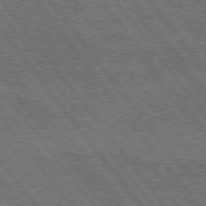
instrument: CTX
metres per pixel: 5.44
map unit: Hpe
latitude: 74.7246
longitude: -149.9528
